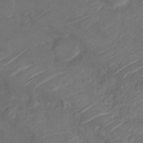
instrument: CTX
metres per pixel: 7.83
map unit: Nve
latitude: -18.7085
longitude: 107.4077
